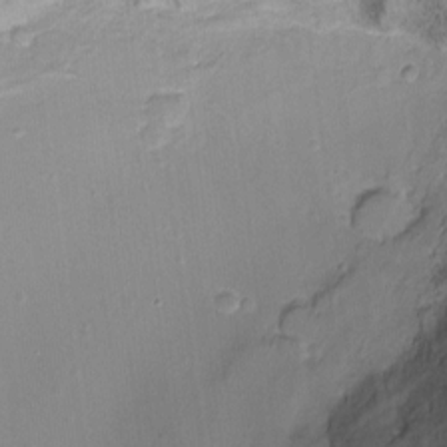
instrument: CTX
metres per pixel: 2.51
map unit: Nhu
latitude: -13.6344
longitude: -40.5545
